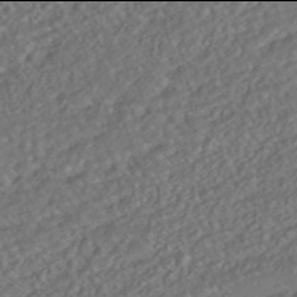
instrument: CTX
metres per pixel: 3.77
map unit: ANa
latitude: -42.0094
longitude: 108.4062
